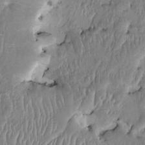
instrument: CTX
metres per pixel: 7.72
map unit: HNhu
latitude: 4.1767
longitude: -7.0647
